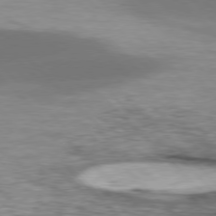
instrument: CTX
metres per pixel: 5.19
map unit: lApd
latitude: 77.2915
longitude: -50.6112
